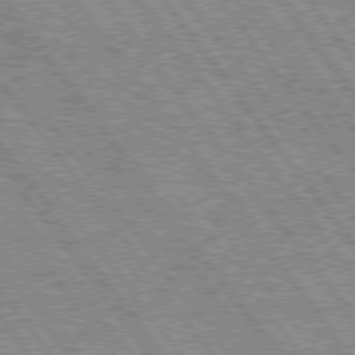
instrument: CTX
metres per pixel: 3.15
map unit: Hpe
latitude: 75.5749
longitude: -149.0647
